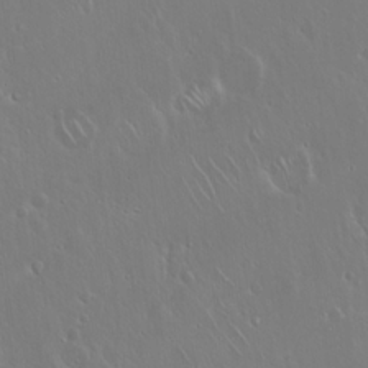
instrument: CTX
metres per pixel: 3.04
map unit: Hto
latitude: 17.6694
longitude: -56.9702
